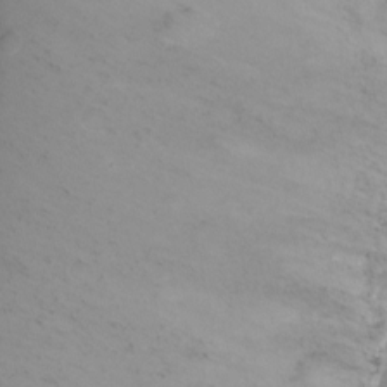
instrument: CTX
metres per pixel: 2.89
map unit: Ht
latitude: -2.4062
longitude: -29.4804
